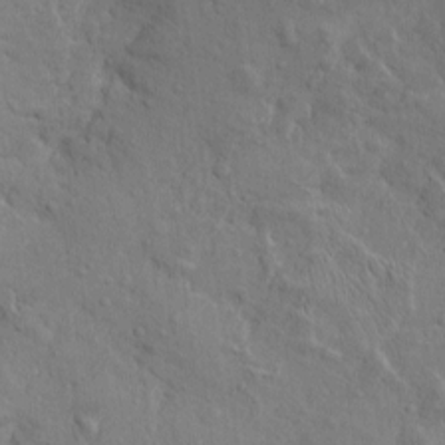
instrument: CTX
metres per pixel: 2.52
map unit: Htu
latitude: -3.1809
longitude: 156.8030
